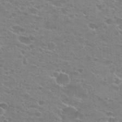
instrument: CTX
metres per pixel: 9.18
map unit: Hto
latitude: 23.3293
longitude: -43.6694
